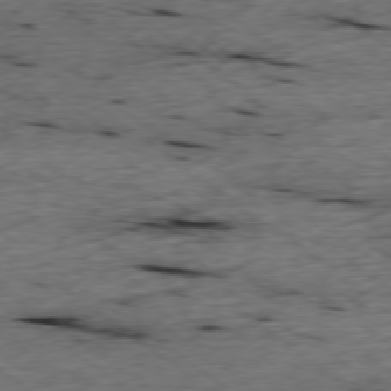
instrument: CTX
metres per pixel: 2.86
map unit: Ap
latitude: -78.7085
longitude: -89.8395
